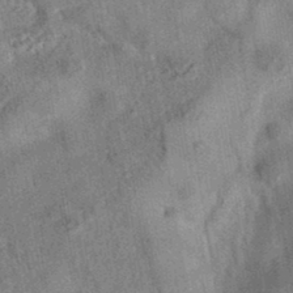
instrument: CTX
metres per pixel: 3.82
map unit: eAb
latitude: 35.3103
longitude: 110.6140
